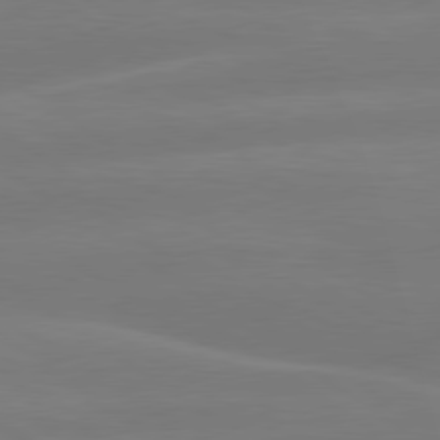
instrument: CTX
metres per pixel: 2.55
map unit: lApd
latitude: 79.5560
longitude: -149.2915
